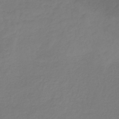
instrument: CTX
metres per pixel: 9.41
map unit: HNb
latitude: -33.5399
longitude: 53.6344
